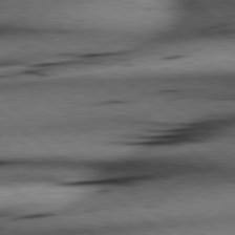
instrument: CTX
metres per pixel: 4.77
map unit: lApd
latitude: 79.1214
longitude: -140.6112
